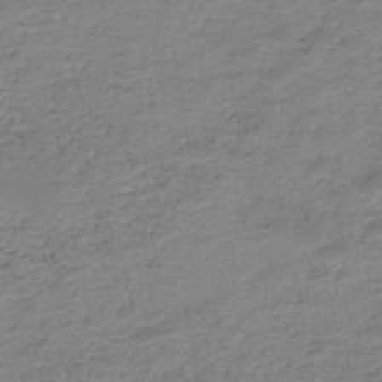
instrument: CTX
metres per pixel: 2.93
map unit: HNb
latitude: -48.4251
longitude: -39.6694
